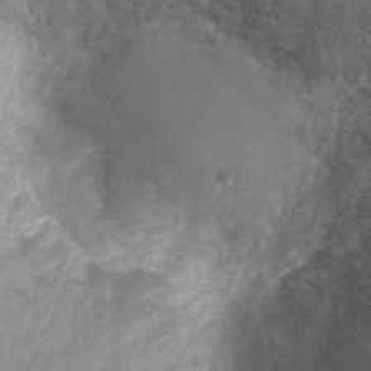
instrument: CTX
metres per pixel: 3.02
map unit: Ht
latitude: -3.1998
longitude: -28.4601
